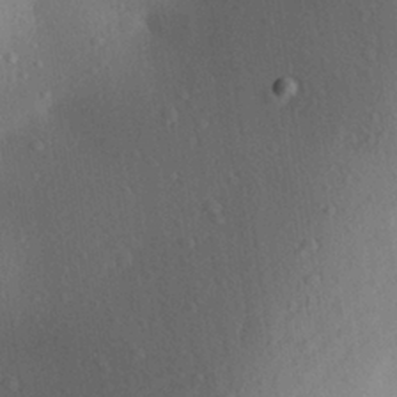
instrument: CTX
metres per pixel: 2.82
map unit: Aa
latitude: 27.1970
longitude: -146.2523
